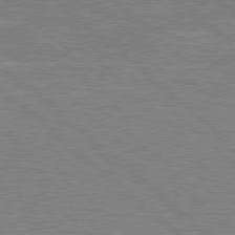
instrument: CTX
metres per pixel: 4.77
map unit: Hpe
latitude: 78.2712
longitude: -152.4979
